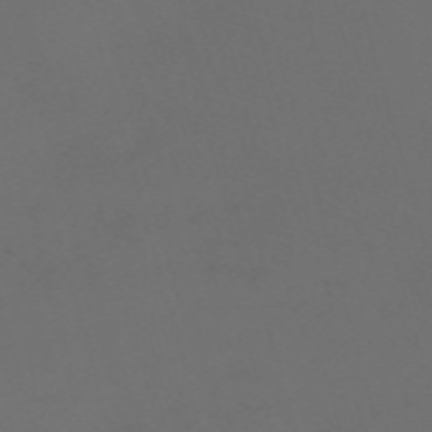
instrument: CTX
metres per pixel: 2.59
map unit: Nve
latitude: -59.9745
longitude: 60.6141
